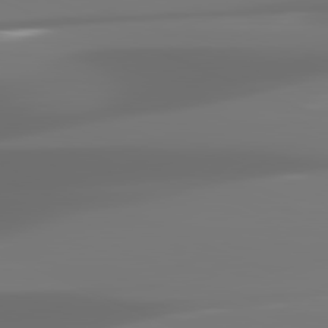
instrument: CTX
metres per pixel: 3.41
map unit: lApd
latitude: 81.4615
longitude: -144.5168
